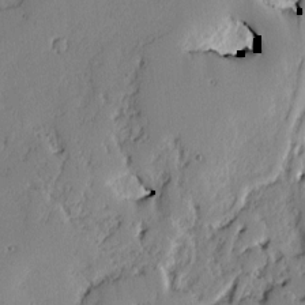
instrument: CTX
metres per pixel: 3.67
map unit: lAvf
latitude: -1.9556
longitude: -106.3656
